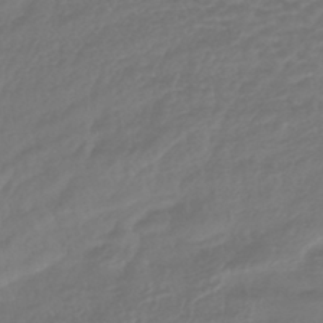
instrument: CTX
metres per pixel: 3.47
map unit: lHb
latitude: -43.3509
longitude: 77.8989
